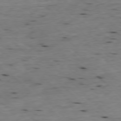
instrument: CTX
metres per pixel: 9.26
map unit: Ap
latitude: -77.7100
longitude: -89.3482
